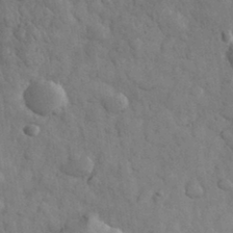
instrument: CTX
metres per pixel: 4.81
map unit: eHh
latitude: 32.5546
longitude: -68.8191
